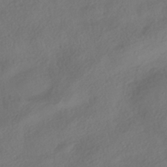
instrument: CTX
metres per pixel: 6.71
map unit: HNhu
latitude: -42.1227
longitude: 106.6141
